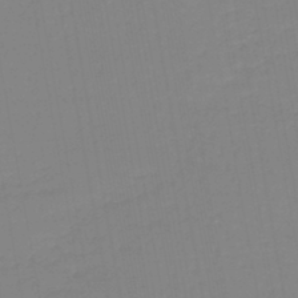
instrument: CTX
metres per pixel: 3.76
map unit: lHb
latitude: -44.7463
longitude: 62.7085
